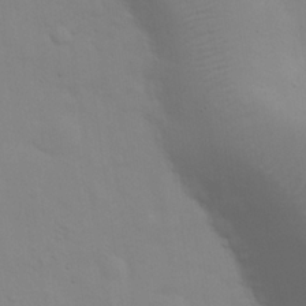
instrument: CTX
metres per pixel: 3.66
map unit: eHh
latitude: 25.2159
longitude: -65.9528
